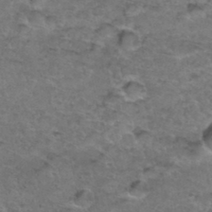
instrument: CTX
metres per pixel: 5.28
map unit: Hto
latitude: 36.1956
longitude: -48.4412
